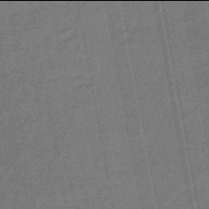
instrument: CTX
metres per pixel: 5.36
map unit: eHb
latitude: -46.0094
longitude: 89.2565
